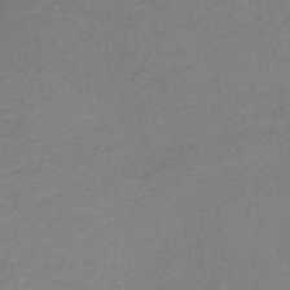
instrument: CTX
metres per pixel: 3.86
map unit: HNb
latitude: -42.6707
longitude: 49.2943
